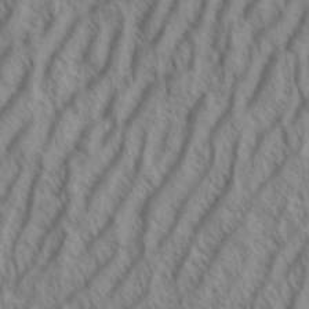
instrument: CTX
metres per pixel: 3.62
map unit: eHh
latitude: 34.3656
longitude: -138.7057
